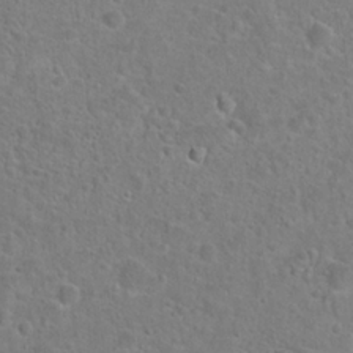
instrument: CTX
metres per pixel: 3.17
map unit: Hto
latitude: 23.1592
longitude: -46.5735
